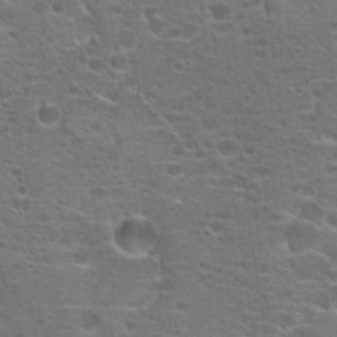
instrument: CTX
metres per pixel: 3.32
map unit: Hto
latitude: 18.8947
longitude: -41.4237
